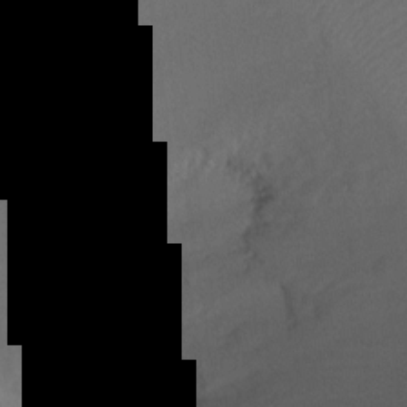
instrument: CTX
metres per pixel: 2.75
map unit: Ht
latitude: -10.8975
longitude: -34.4412
